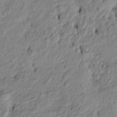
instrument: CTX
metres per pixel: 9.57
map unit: Htu
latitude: -9.7666
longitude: 177.0109
